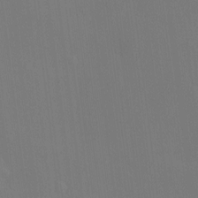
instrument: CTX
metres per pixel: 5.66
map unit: eHh
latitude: -8.4818
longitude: -69.1214
